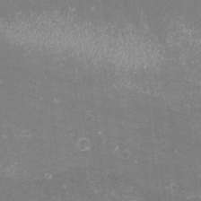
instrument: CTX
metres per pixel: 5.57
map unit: eHh
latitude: -11.6722
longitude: -62.5735
